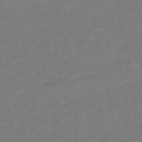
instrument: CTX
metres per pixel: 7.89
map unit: eHb
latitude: -42.6518
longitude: 82.9542
